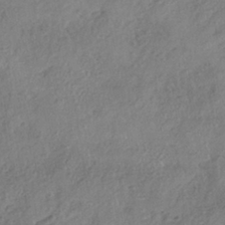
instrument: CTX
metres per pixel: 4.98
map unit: HNhu
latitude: -40.9919
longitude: 107.1620
